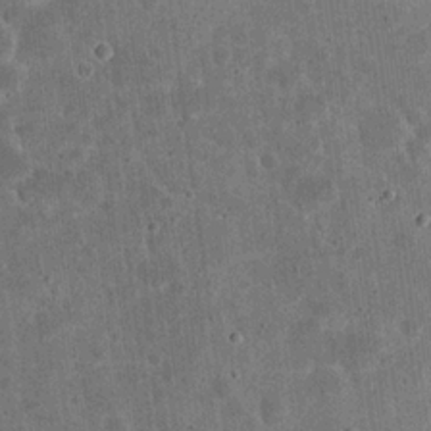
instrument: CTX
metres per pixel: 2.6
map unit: eHh
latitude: 21.2159
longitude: -63.3104
